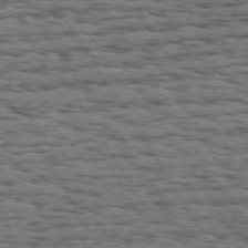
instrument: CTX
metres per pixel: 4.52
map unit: Hpe
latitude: 72.4223
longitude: -122.7057
